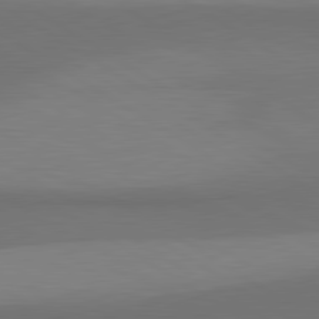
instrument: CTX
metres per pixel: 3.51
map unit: lApd
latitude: 80.7624
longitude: 160.5763
